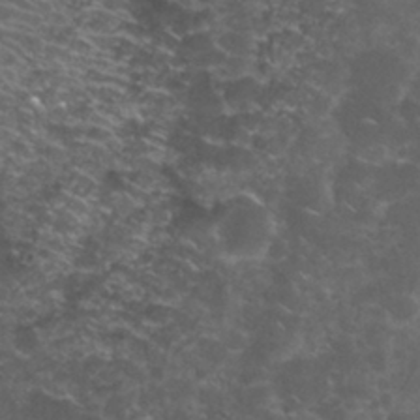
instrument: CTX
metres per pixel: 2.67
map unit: Nhu
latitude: 28.3089
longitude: -60.6679
